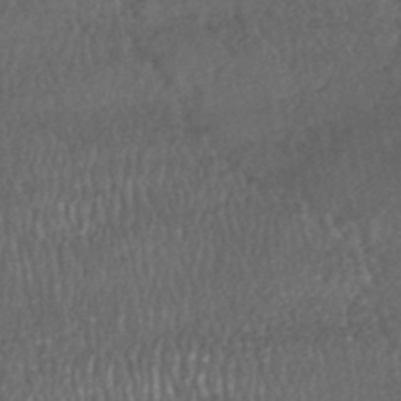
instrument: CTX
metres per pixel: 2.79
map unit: HNhu
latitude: -46.1983
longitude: 104.7652
